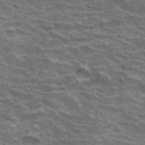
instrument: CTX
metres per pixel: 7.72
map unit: Hto
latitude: 34.5734
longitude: -40.0633
